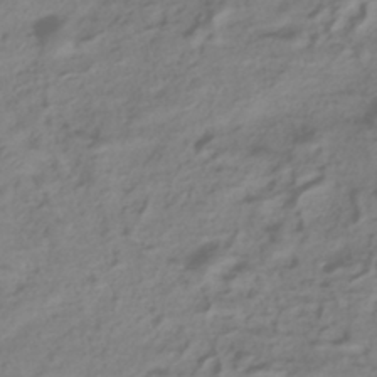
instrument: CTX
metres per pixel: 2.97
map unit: ANa
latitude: -38.5385
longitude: 96.3684
